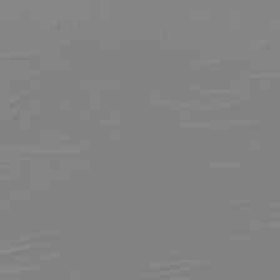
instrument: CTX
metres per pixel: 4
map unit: eHh
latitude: -5.8422
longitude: -85.0270
